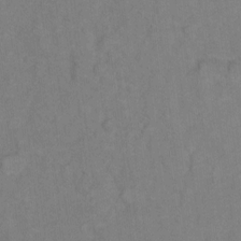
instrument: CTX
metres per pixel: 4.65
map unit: Hto
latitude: 7.3482
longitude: -37.7261
